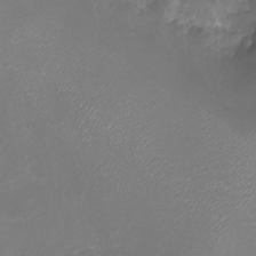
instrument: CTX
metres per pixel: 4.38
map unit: eHh
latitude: -6.3117
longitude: -77.9717
